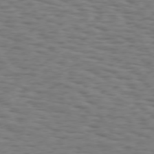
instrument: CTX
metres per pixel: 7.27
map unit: Hpe
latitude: 73.5372
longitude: -132.6113
